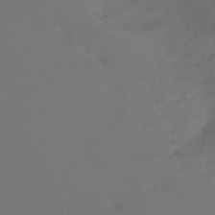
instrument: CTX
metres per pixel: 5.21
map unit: lHb
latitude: -43.8422
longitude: 75.6344
